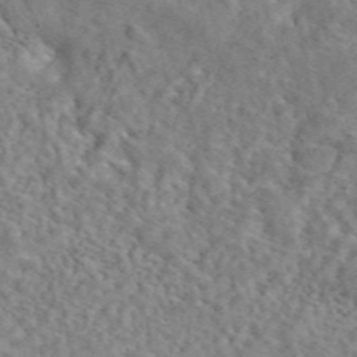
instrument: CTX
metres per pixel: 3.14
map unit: eAb
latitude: 44.2144
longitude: 110.7085
